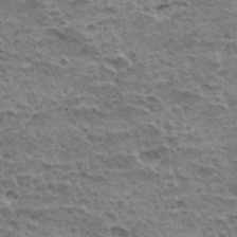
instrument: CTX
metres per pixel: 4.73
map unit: Hto
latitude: 32.3278
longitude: -40.1388
